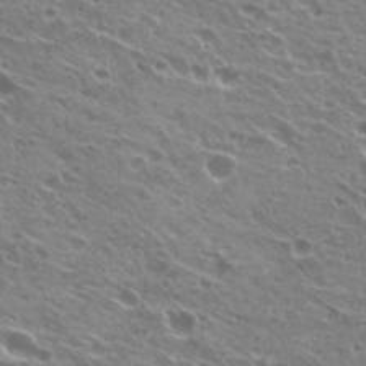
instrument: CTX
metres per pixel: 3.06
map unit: Hto
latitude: 22.9514
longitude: -31.8962
